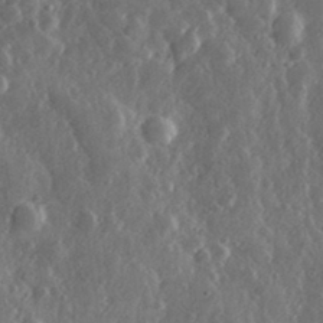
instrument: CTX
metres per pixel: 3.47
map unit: lHvf
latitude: 33.5938
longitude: -90.1767
